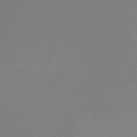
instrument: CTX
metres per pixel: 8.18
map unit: lHb
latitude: -48.5952
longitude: 66.8030
